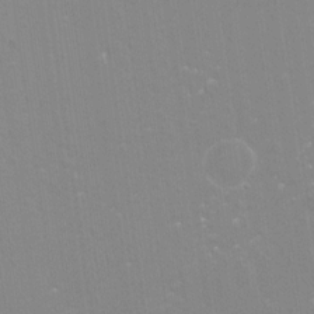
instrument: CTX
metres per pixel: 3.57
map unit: Hto
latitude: -8.6140
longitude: -43.2159
